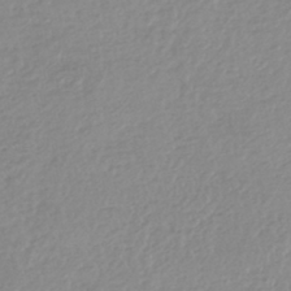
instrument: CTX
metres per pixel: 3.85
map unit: HNhu
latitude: -44.2928
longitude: 96.0850
